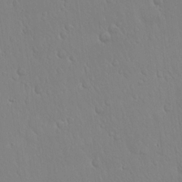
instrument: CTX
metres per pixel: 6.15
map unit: Hto
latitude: 17.4993
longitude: -58.8380
